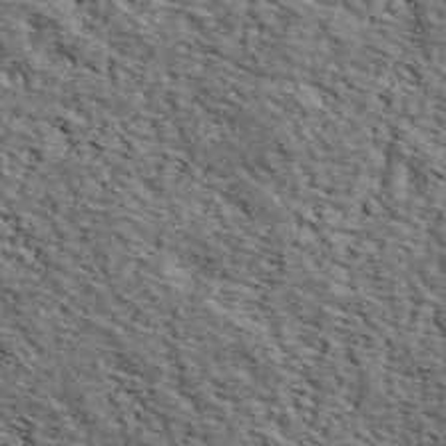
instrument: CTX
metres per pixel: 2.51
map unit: lHvf
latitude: 38.8758
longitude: -87.0836
